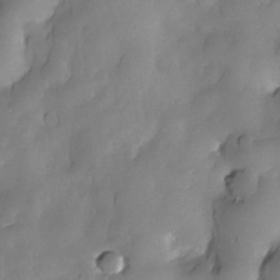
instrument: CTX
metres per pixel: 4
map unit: Nhe
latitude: -30.3306
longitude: -140.1011
